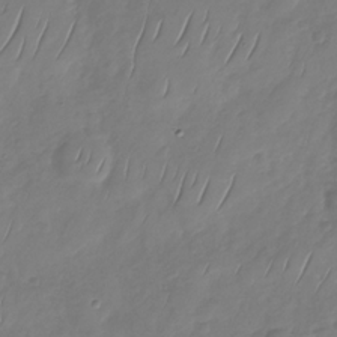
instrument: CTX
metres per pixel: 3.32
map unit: Nhu
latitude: -29.7289
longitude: -58.8569
